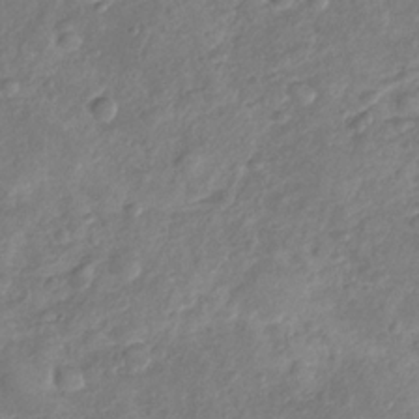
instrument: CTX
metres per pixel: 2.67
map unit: Nhu
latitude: -31.0864
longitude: -60.5923
